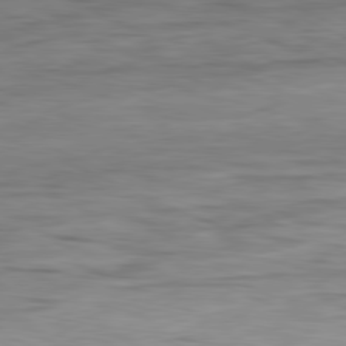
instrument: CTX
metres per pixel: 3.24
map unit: Ap
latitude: -81.3888
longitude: -81.6505
